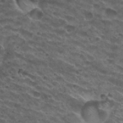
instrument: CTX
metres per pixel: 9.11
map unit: Nhu
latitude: 29.4048
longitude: -49.6316
